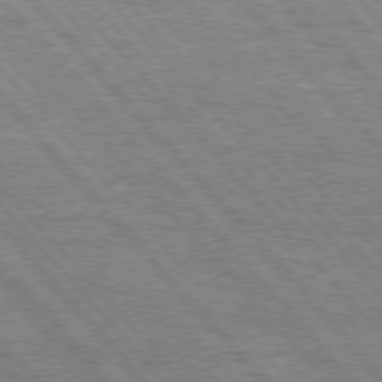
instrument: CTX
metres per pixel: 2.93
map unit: Hpe
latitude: 75.8772
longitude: -154.3467
